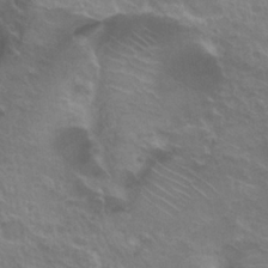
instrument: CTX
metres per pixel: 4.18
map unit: Hto
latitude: 25.2725
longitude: -38.4412
